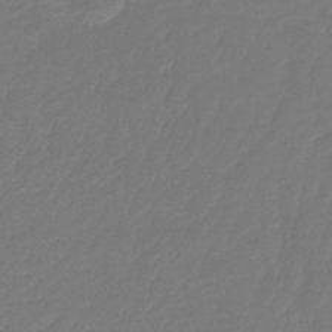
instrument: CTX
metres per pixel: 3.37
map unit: eHb
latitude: -36.8030
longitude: 78.8975
